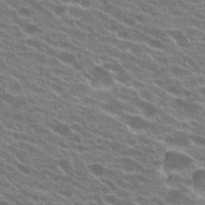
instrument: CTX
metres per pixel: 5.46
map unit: Hto
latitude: 23.3859
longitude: -38.1767
